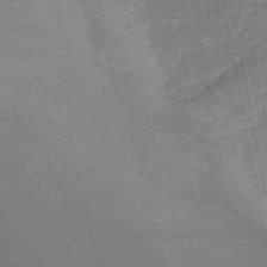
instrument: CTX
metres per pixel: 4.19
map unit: lHb
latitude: -43.6532
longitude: 75.0298
